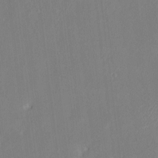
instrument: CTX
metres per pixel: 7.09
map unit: HNhu
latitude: 6.4979
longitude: 2.9541
